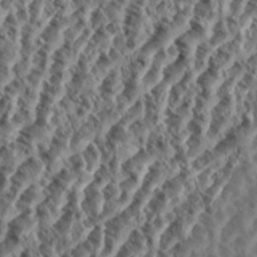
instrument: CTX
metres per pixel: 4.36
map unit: eHh
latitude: 35.2159
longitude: -137.9150
